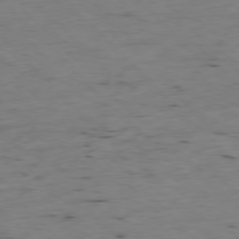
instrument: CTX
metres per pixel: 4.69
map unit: Ap
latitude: -77.2565
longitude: -89.8584
